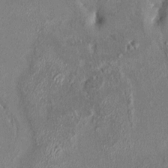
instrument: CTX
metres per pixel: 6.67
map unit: HNhu
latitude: 7.4048
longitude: 2.8219
